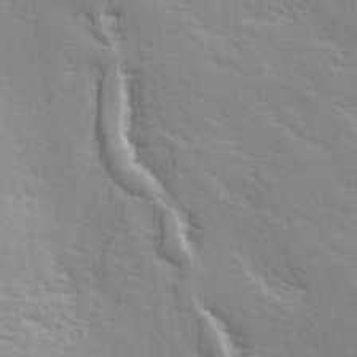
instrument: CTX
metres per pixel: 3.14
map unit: Ave
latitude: 14.5357
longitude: -131.3860
